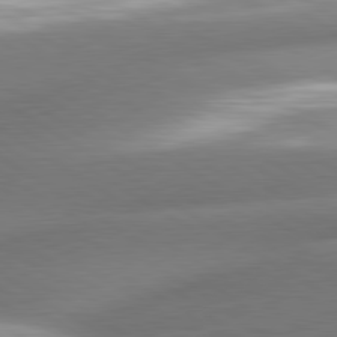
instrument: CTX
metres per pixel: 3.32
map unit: lApd
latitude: 80.5357
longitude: -161.0080
